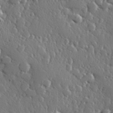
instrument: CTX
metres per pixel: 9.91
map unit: Hve
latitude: 26.7813
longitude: 150.1984
